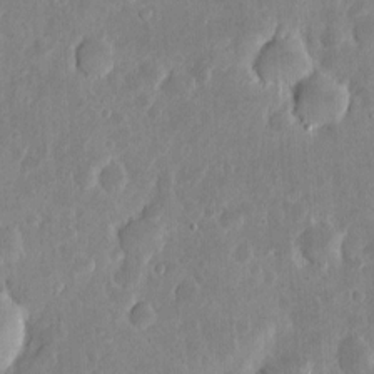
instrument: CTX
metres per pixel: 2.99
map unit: eHh
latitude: 5.9906
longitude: -70.4034
